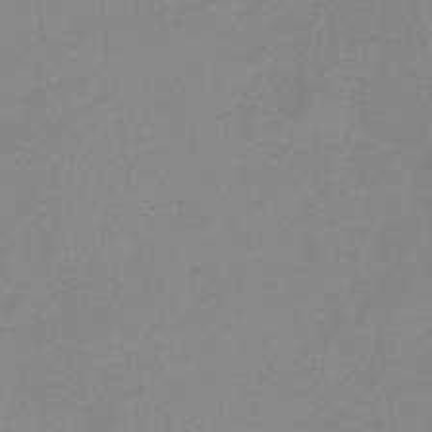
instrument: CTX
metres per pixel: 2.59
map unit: lHb
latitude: -32.7086
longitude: 67.2943
